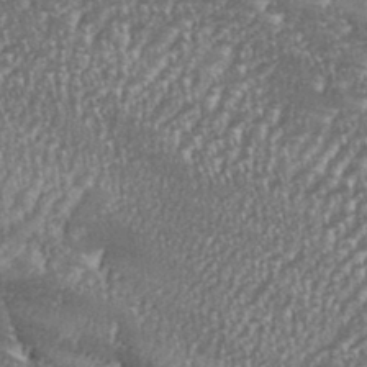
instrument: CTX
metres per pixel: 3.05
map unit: eHh
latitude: 35.8961
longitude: -133.1592
